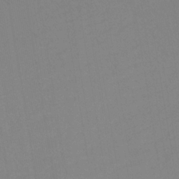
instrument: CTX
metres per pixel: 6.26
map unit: lHb
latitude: -33.2376
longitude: 67.1620
